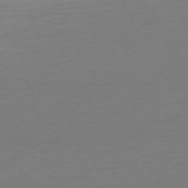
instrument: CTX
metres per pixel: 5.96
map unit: Ap
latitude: -74.5196
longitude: -69.3860
